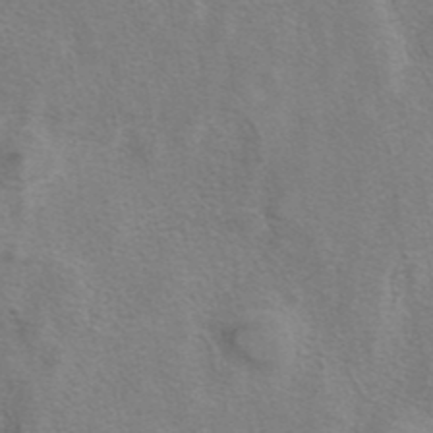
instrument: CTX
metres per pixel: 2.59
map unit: eAb
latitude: 41.1403
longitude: 105.8989
